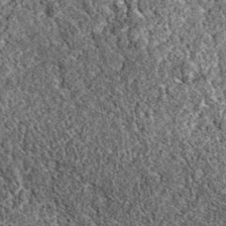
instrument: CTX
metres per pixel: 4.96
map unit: eAb
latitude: 38.4034
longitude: 111.6344
